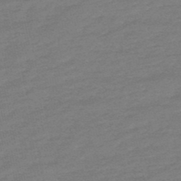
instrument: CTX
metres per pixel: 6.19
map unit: lHb
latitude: -48.9920
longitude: 82.9353
